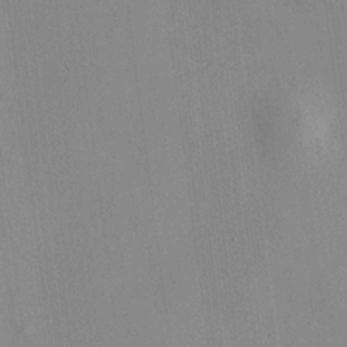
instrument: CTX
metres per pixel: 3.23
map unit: HNhu
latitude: 11.7261
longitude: 10.7463
